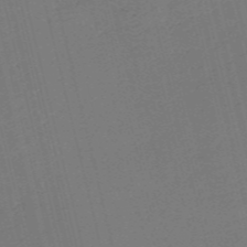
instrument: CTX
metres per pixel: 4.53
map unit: HNb
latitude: -55.5777
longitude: -39.1781
